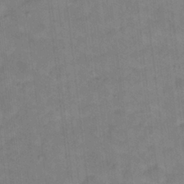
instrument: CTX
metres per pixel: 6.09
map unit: Hto
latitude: 12.9325
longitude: -36.4223
